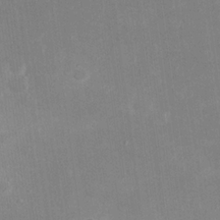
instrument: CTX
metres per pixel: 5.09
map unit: eHh
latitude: 19.9339
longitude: -70.7624
